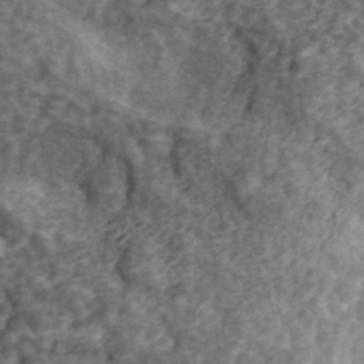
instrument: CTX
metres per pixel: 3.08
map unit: eHh
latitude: 36.8380
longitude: -79.7828
